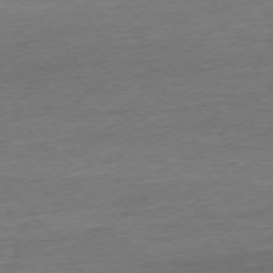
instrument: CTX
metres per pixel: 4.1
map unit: Ap
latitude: -75.3699
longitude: -93.1781
